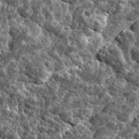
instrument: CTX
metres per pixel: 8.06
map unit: Ave
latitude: 17.8394
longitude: -134.9891
